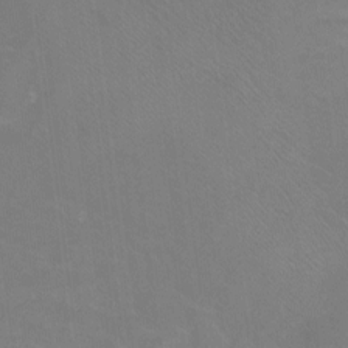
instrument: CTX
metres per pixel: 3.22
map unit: Hto
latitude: -12.0850
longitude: -40.3278
